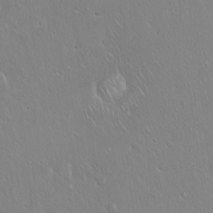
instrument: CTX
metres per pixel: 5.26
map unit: Hto
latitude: 17.3104
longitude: -56.8002
